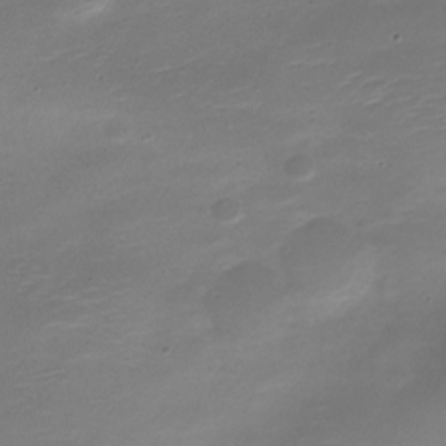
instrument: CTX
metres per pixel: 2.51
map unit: Nve
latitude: -21.2565
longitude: 104.3117
